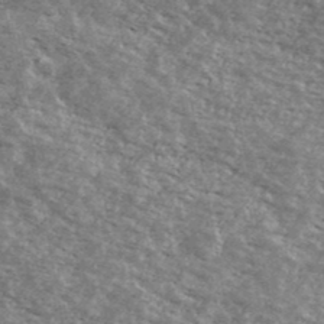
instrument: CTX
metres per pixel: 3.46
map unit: Ave
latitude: 40.8002
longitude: -108.8758
